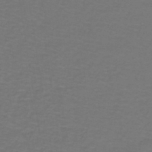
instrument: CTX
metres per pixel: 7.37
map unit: lHb
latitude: -43.3887
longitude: 56.4629
